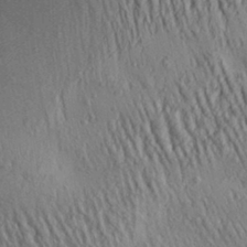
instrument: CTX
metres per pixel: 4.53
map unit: Aa
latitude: 29.4426
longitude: -138.4223
